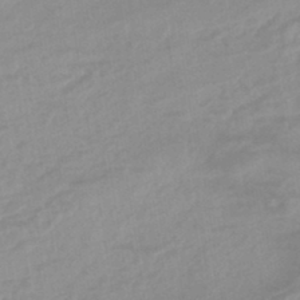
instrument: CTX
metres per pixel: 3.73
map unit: eHb
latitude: -44.2173
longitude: 84.8596
